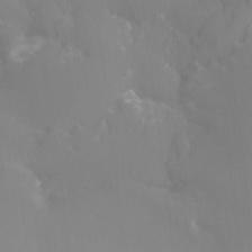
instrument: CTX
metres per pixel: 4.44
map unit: Ht
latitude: -13.8611
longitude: -50.3845
